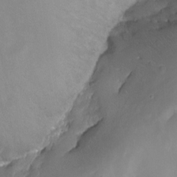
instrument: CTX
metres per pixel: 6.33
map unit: Aa
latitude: -13.3888
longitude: -67.0647
